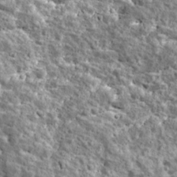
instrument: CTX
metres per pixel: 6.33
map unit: Ave
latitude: 16.9892
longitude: -134.8002
